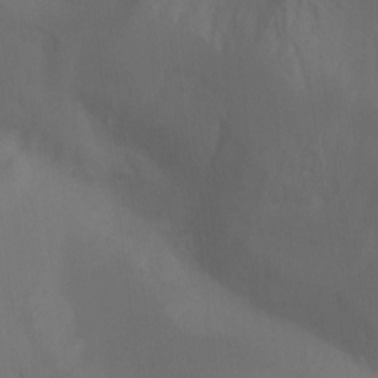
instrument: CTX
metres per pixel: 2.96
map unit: Hto
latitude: -7.6722
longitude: -51.4804
